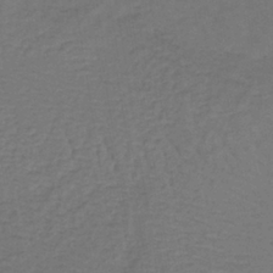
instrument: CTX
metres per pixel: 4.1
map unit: lHb
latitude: -39.6722
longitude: 61.9556
